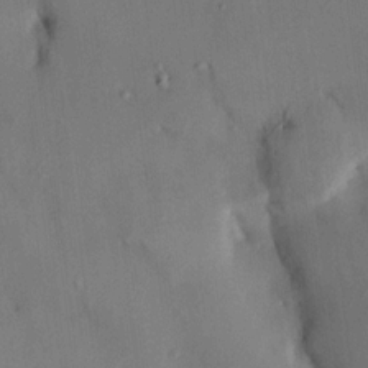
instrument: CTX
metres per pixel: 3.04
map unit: HNhu
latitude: 14.6302
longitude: 11.1431
